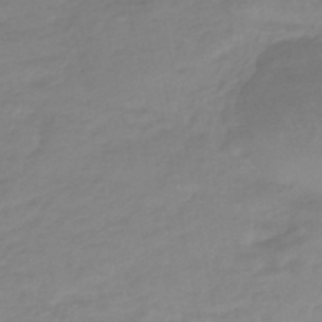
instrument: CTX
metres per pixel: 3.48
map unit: eHb
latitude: -46.7841
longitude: 88.9541
